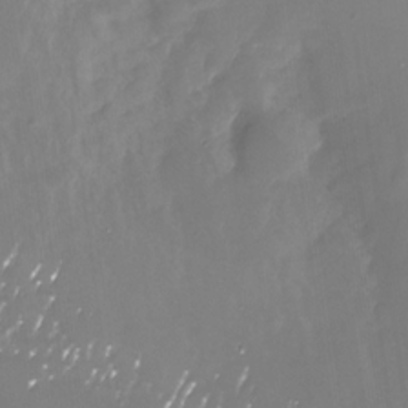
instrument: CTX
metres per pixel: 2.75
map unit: Nhu
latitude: -29.9178
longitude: -77.8583
